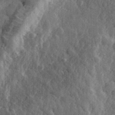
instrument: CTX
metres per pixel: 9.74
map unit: eHh
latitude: 34.2144
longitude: -80.1389
